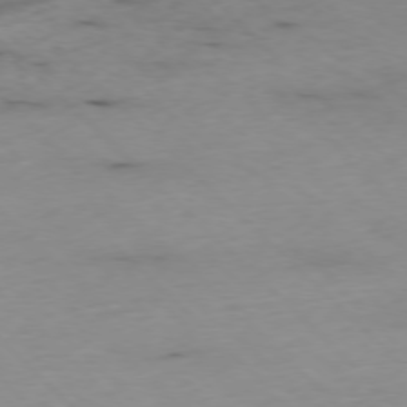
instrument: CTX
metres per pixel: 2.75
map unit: Ap
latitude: -77.1620
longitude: -90.8947
